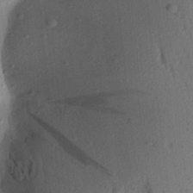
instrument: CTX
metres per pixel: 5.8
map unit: Aa
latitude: 22.2900
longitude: -147.7072
